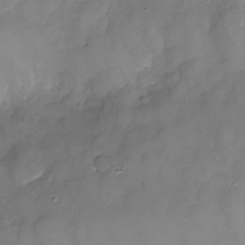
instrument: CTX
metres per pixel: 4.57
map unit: Nhu
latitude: -24.7274
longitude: -56.9135
